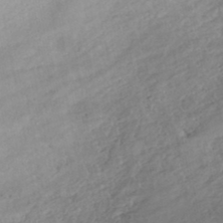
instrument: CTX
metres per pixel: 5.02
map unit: eHh
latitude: -45.6533
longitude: -28.6490
